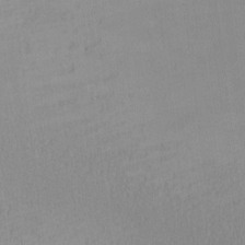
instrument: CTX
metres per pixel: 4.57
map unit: eHh
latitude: -6.6140
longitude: -80.2522
